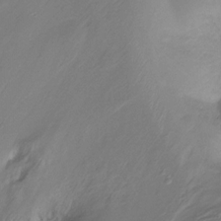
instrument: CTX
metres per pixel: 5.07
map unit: Ht
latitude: -16.4629
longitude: -44.9891
